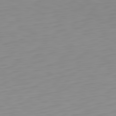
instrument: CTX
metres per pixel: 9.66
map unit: Hpe
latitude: -82.1417
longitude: 16.2929
